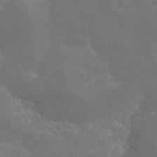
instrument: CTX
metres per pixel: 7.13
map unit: ANa
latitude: 37.3860
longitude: 20.1039
